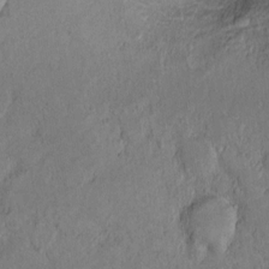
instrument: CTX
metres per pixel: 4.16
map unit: Ht
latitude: 11.1403
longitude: -31.9151
